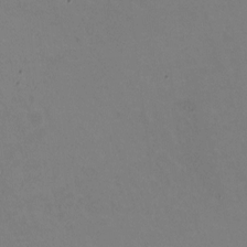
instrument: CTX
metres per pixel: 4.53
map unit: HNhu
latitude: -1.4455
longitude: -2.9702
